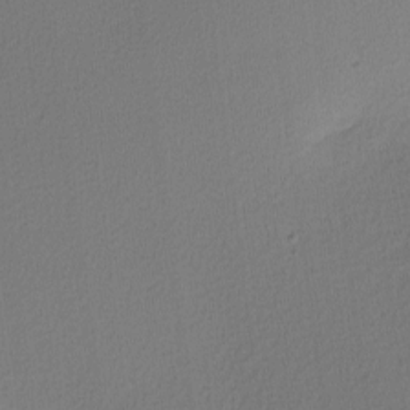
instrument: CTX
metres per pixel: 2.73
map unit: Nhu
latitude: 0.4223
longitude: -79.2348
